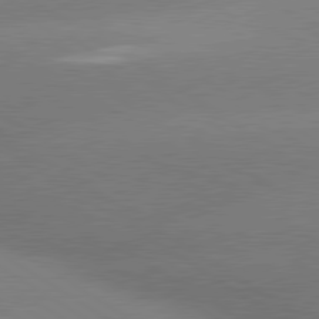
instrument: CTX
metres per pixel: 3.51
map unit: lApd
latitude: 80.1011
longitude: -148.6868
